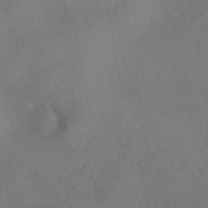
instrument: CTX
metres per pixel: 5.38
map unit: HNhu
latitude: -41.5588
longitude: 101.4832
